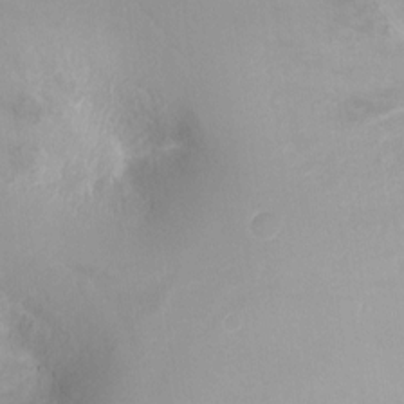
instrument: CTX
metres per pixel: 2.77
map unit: Ht
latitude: -16.6897
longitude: -44.7057
